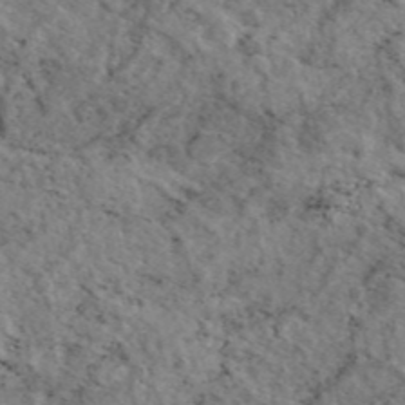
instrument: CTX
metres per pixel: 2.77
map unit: eAb
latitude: 45.1970
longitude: 113.8989
